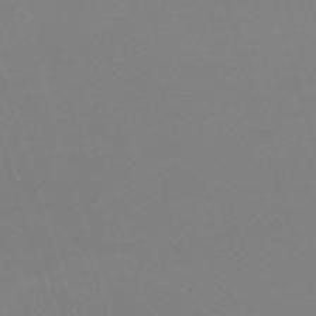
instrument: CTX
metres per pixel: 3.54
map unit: eHh
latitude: -62.0850
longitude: 48.9731
